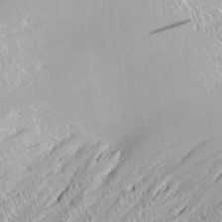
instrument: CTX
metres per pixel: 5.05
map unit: Nve
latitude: -9.6722
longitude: 173.4832
